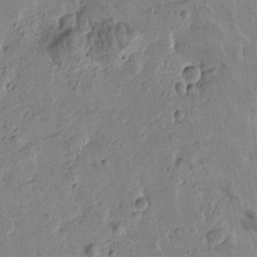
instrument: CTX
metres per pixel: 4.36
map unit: Htu
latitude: -2.3495
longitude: -175.7261
